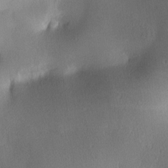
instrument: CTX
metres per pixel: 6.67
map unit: lAa
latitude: 3.1403
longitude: -116.1389
